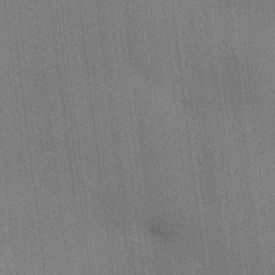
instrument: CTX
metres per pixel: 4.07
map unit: HNhu
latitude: 8.8569
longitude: 15.4644
